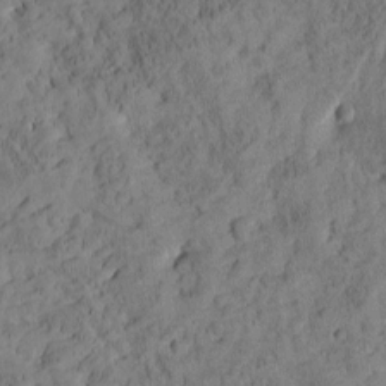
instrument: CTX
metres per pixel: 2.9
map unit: Htu
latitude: -3.1809
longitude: 174.7274
